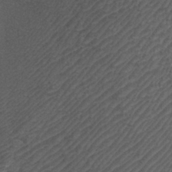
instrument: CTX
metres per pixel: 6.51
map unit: Htu
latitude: -7.6155
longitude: -65.2726
